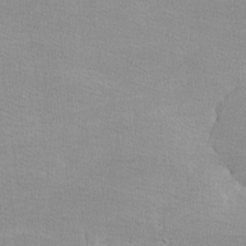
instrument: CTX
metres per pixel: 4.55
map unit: lHvf
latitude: -12.4440
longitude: -101.7828
